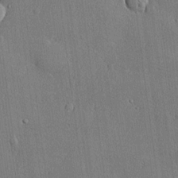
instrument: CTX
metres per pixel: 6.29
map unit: lHvf
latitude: 20.9892
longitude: 145.5399
